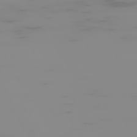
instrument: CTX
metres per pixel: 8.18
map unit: Hpe
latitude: -74.9164
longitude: 6.2172
